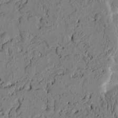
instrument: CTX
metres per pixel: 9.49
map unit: Htu
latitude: -2.3306
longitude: 167.3887
